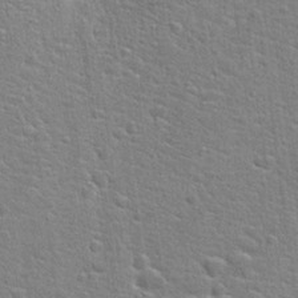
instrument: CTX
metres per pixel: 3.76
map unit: Hto
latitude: 21.8206
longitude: -44.2522
